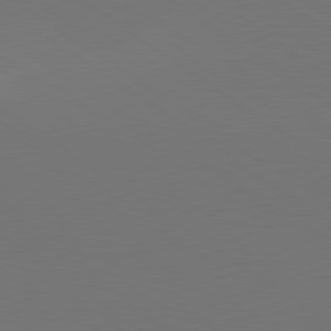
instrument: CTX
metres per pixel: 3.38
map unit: lApd
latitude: 79.7450
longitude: 158.7274
